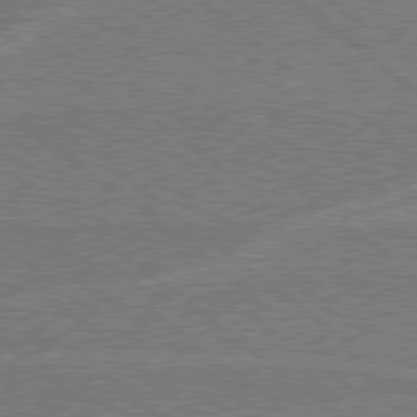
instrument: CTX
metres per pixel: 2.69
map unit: Hpe
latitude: 78.3845
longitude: -160.9702
